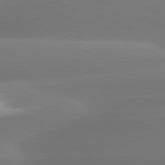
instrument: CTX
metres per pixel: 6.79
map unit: lApd
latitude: 81.2537
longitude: -161.0269
